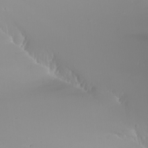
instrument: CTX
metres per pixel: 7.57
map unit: Nhu
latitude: -7.5966
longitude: -82.3278
